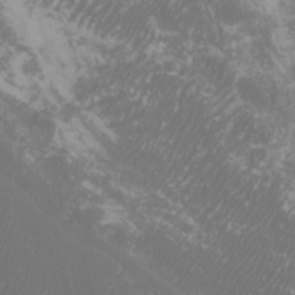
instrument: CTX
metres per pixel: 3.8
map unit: Htu
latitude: -11.2754
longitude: -73.1025
